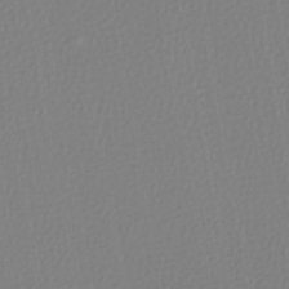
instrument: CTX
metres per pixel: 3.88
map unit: lHb
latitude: -45.5021
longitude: 74.0850
